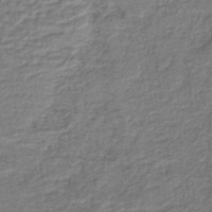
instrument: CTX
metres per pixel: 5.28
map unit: lHb
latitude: -40.4440
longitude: 52.8974
